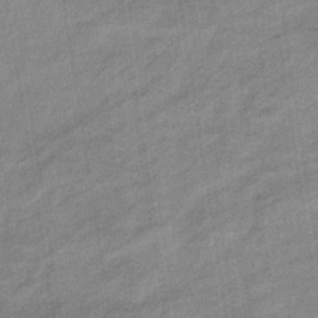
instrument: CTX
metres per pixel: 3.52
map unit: eHb
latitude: -37.2376
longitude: 77.9745
